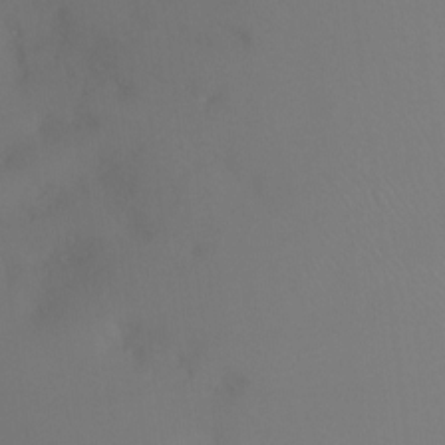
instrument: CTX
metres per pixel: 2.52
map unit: Ht
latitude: 0.8758
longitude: -36.1767
